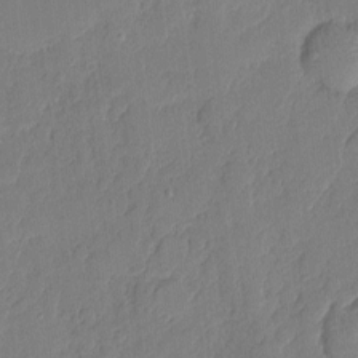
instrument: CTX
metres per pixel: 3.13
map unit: eHh
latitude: 5.0836
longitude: -75.7261
